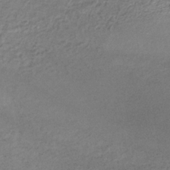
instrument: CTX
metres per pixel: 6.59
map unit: lHb
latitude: -34.5952
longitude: 62.0472
